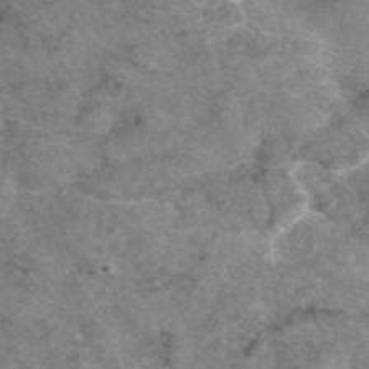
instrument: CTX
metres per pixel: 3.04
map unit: eAb
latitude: 46.7436
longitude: 103.2376
